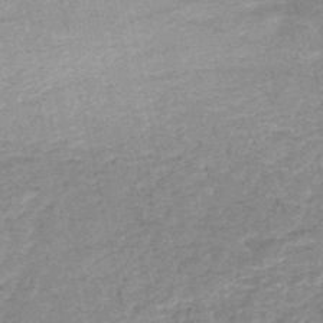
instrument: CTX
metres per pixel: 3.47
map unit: HNb
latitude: -50.9164
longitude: -41.2348
